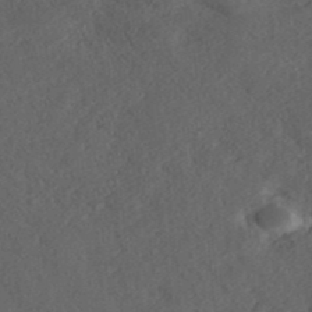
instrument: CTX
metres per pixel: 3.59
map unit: ANa
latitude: 37.0837
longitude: 17.9178
